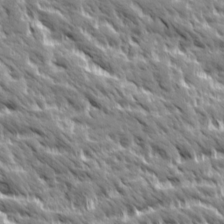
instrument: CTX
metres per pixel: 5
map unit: Ave
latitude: 19.6694
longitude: -134.6868
